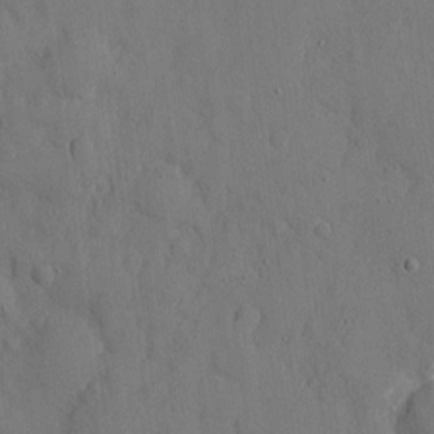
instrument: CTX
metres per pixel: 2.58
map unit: eHh
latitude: 6.8758
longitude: -68.2145
